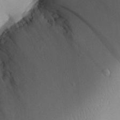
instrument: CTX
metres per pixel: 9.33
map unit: Aa
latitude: 28.6112
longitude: -135.8394
